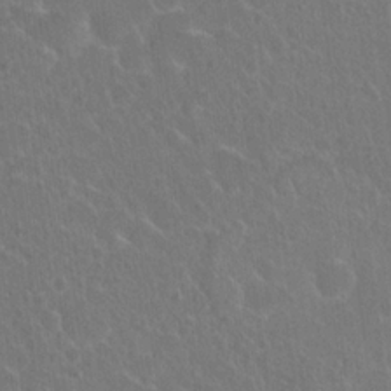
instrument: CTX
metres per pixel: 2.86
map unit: Hto
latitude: 18.5168
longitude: -40.0444
